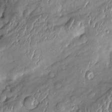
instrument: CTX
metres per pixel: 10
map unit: Htu
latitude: 2.1389
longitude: 148.0094
